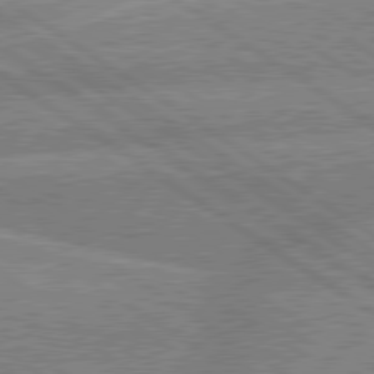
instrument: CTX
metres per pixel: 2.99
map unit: lApd
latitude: 79.5749
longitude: -157.7449
